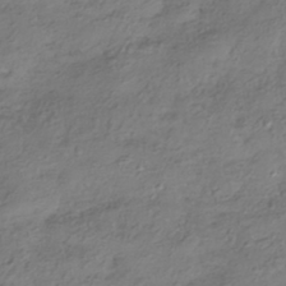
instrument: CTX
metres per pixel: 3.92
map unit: HNhu
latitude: -41.8044
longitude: 107.1242
